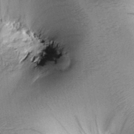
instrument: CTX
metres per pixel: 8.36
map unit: Htu
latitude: -0.0472
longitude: 173.5210
